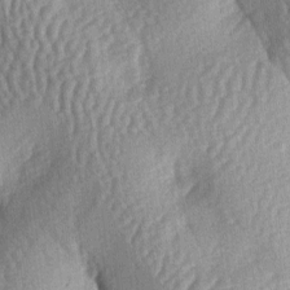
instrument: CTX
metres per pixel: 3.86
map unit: lAa
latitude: -6.3306
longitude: -126.8758
